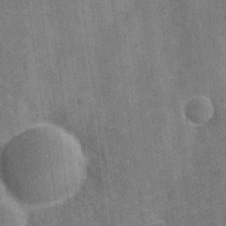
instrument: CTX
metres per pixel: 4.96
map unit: Hve
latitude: -29.8422
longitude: 92.1795
